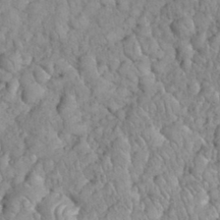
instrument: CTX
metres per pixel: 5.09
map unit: eHh
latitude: 33.2915
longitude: -65.1025
